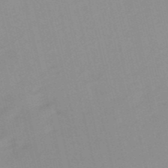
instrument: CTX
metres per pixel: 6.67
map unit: HNb
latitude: -54.8975
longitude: -45.4426
